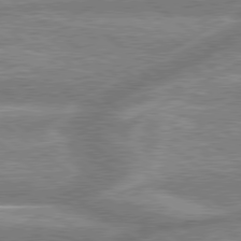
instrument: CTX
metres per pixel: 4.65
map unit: lApd
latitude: 79.2159
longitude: -158.5546
